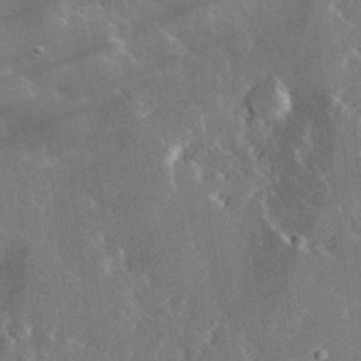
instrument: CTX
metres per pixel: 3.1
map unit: lHvf
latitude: 33.0081
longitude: -91.3482
